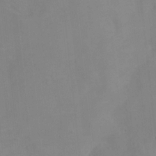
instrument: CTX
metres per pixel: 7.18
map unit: Ht
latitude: -0.6519
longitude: -34.8947
